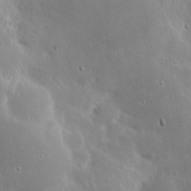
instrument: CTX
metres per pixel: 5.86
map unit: Nhu
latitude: 23.8772
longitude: -72.6491
